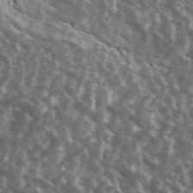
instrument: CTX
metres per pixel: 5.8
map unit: Ave
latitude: 39.7827
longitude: -108.8191
